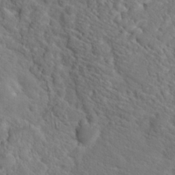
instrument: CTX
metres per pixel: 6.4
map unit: Hto
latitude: 19.0269
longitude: -38.3656
